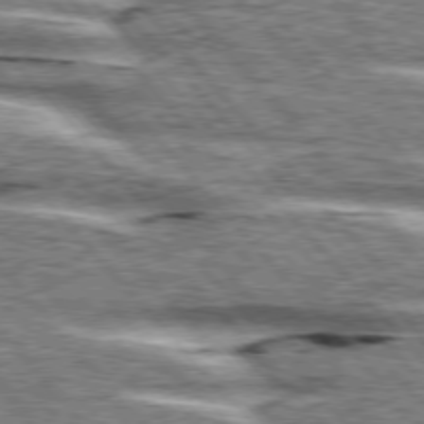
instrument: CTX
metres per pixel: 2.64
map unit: lApd
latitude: 76.3845
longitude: -82.4601
